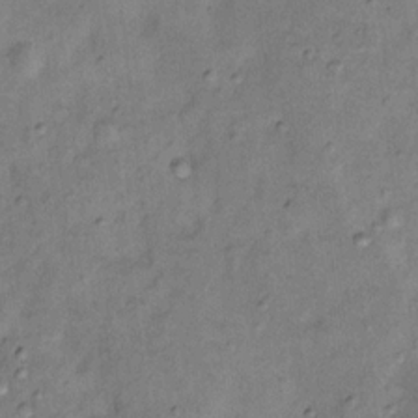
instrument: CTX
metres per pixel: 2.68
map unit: Nhu
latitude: 11.3104
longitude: -28.8191
